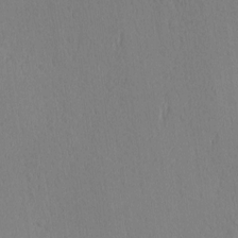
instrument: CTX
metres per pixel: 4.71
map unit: Hve
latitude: 12.4601
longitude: -90.6679
